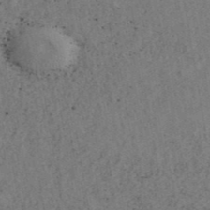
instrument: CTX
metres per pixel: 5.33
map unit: ANa
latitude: 42.6680
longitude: 30.7463
